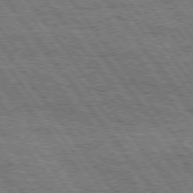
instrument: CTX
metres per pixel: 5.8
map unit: Hpe
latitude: 75.4993
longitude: -152.3845
